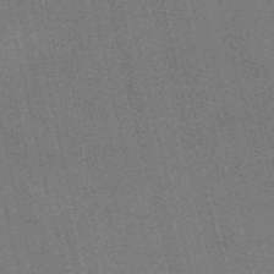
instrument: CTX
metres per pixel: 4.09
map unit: HNb
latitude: -47.8233
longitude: 59.1620
